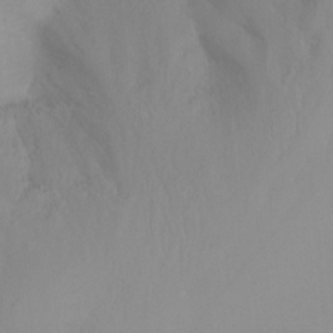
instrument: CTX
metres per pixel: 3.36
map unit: Nhu
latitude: -13.1809
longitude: -59.8772
